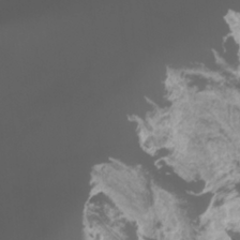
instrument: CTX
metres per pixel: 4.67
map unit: Htu
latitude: -11.4076
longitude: -74.4790
